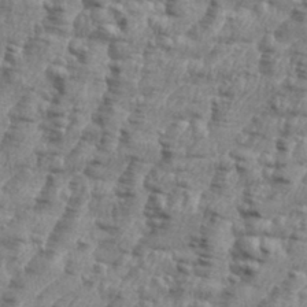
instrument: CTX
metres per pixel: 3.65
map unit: eHh
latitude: 35.3481
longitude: -136.6302
